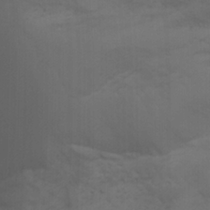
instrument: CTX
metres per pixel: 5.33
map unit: Aa
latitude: -3.5399
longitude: -72.5546
